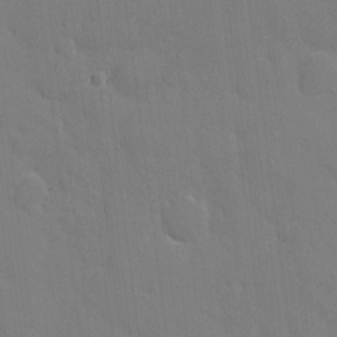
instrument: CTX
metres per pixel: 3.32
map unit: eHh
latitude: 5.4426
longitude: -67.2725
